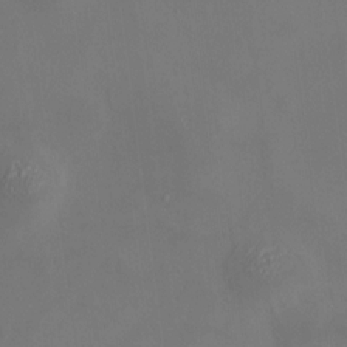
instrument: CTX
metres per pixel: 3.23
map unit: HNhu
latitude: 11.0270
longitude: 11.0298
